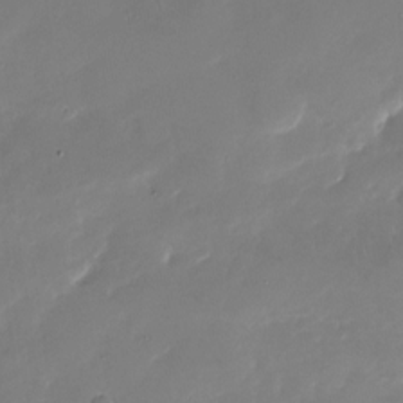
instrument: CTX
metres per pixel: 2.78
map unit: Nhu
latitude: -27.1998
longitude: -61.1403
